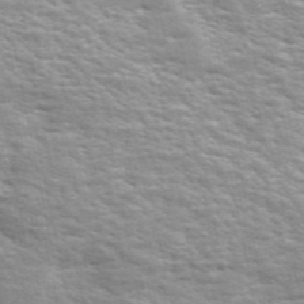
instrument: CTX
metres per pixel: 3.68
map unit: ANa
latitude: 49.5938
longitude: -74.9325
